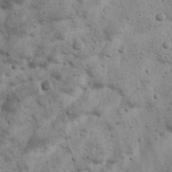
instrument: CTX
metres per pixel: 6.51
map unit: Ave
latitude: 16.9514
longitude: -133.3104
